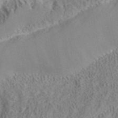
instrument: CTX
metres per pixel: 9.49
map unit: ANa
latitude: 41.4804
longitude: 34.4440
